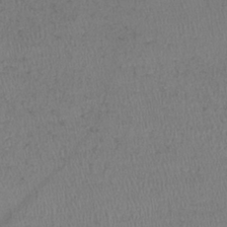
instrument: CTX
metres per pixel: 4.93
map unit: lHb
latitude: -39.1053
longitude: 73.4076
